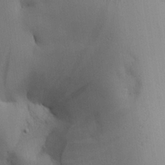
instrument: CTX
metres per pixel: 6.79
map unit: Aa
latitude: 26.8002
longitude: -132.3278
